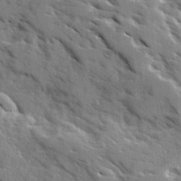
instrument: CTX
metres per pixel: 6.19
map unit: Ave
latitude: 16.4790
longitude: -130.5735
